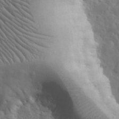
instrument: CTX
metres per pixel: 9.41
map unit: eHh
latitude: 31.9906
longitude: -69.3104
